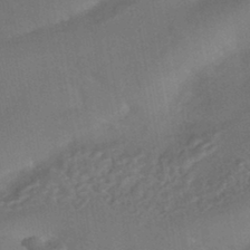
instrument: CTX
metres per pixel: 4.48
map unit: HNhu
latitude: -44.1606
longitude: 91.8423
